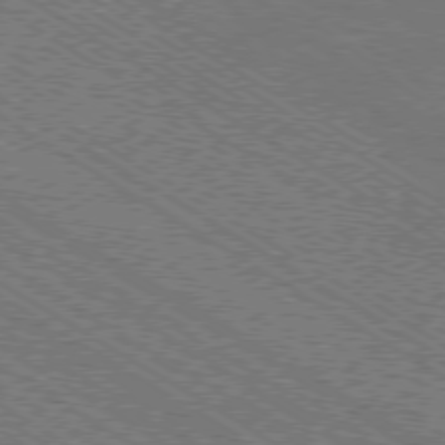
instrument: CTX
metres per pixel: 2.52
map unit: Ap
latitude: -79.2376
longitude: -78.5357
